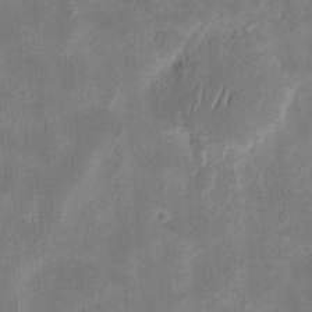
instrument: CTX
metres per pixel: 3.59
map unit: eHh
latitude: 8.9136
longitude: -73.4994
